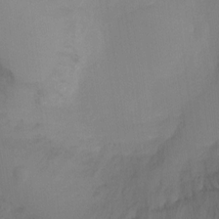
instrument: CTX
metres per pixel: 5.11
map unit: Ht
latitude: -8.7085
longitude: -25.0080
